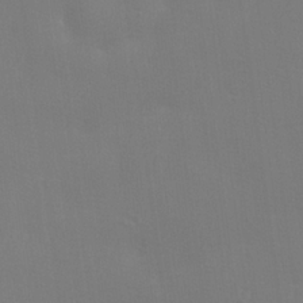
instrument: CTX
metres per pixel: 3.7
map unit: lHvf
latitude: 24.1766
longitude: 140.8597
